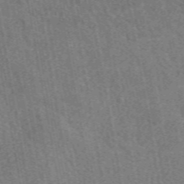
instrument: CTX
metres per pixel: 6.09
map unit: eAb
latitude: 50.0444
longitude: 115.7100
